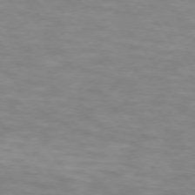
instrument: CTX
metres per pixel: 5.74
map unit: lApd
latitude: 74.8191
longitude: -50.4979
